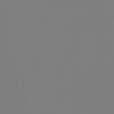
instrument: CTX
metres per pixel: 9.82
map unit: eHb
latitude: -50.5196
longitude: 74.8786
